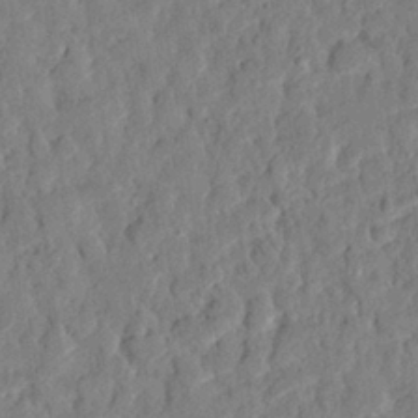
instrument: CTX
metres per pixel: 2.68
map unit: eHh
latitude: 27.2915
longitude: -77.2348
